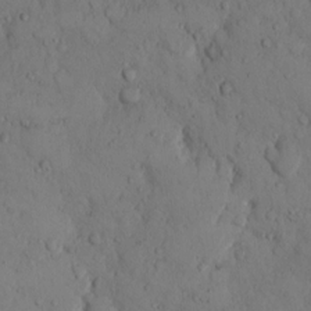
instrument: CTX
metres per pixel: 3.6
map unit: Hto
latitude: 8.8569
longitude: -57.6693
